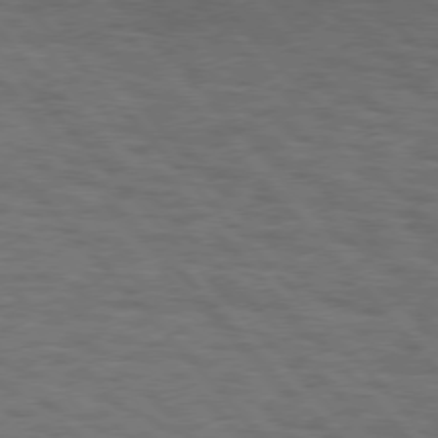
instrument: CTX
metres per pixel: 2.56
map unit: Hpe
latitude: 75.9717
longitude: -138.3278
